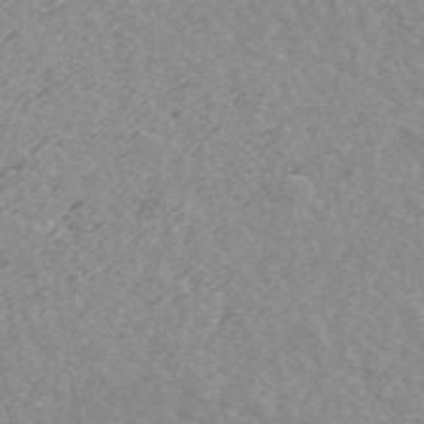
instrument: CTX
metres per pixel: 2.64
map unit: ANa
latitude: 43.7261
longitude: 28.7652
